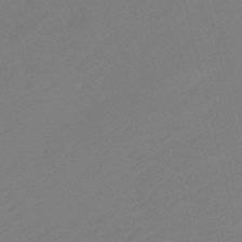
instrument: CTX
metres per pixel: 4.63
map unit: eHb
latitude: -46.8408
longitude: 86.8597
